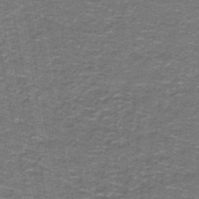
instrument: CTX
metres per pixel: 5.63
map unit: lHb
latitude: -43.3509
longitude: 54.6330
